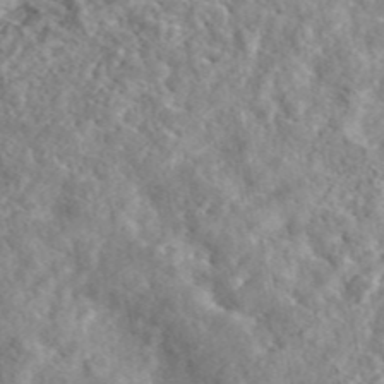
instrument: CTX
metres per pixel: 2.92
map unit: eAb
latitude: 44.9702
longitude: 128.3873
